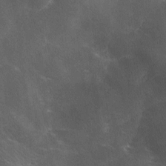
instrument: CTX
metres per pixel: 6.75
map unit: Ave
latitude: 0.7057
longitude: -111.7450
